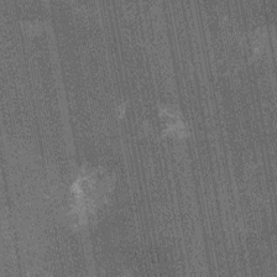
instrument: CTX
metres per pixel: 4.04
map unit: Nhu
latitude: -12.0094
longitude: -21.7260
